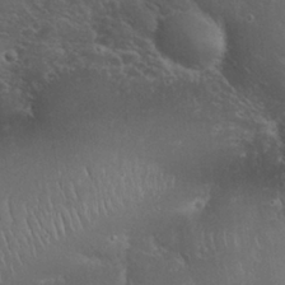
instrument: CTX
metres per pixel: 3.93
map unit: Nhu
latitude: 28.7813
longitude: -67.7260
